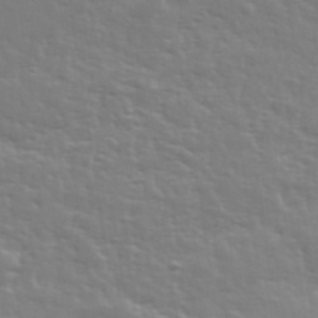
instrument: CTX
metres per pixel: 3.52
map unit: eHh
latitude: 35.3481
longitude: -80.9325
